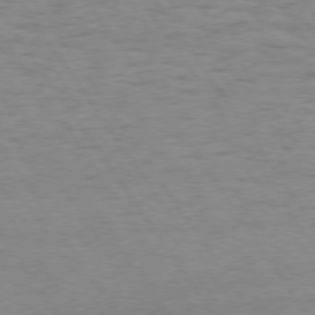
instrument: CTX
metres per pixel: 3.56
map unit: Hpe
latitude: 74.4790
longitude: -136.2712
